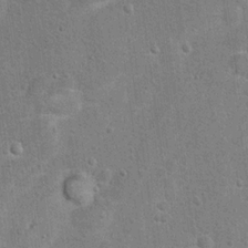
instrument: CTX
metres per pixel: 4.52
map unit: Hto
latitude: 11.1214
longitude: -36.1200
